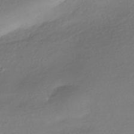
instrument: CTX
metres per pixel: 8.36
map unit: HNhu
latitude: -41.0297
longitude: 94.3117
